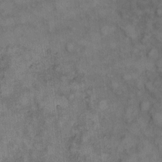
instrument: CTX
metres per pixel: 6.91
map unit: eHh
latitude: 10.2334
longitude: -63.4049
